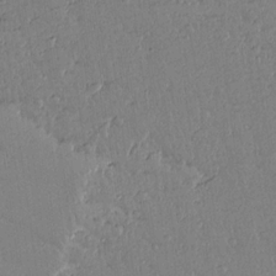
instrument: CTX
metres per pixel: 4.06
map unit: lAvf
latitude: 14.6680
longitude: -127.4616
